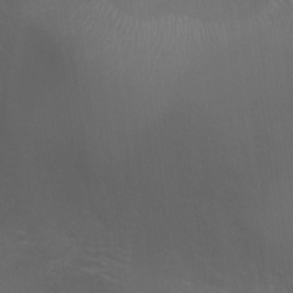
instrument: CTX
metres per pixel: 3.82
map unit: Ht
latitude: -1.1620
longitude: -17.2348
